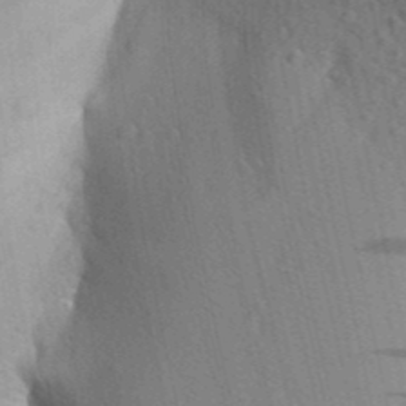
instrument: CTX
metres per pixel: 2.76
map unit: Aa
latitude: 25.8016
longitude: -149.7639
